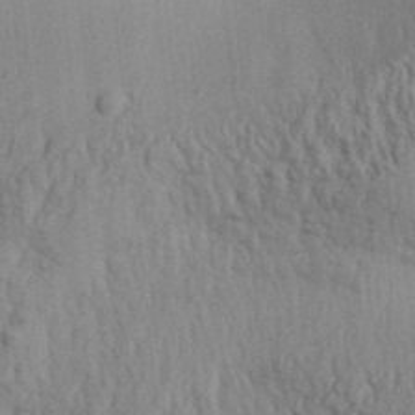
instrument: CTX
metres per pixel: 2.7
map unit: Aa
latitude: 31.3482
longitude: -135.2537
